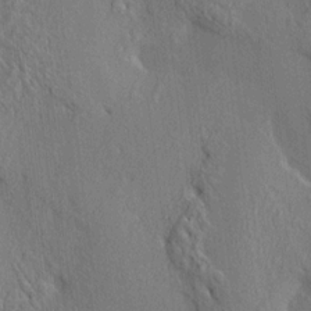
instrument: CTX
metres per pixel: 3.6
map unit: HNhu
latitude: 13.5371
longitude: 10.0283
